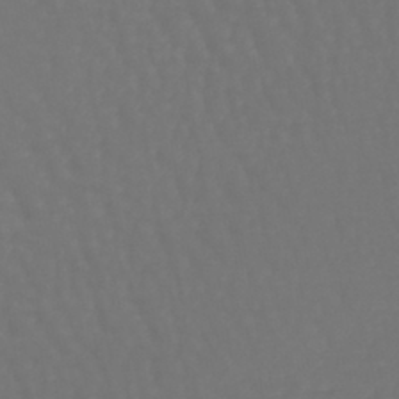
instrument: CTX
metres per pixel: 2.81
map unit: lHb
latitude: -42.8596
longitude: 65.2754
